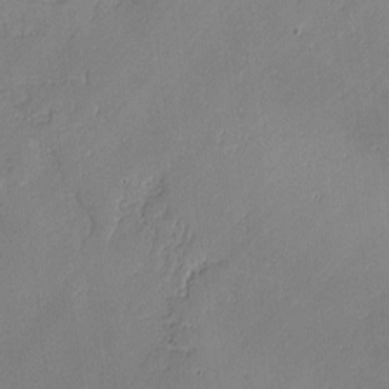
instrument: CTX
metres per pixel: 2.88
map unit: lAvf
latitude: -1.1432
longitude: -106.6113
